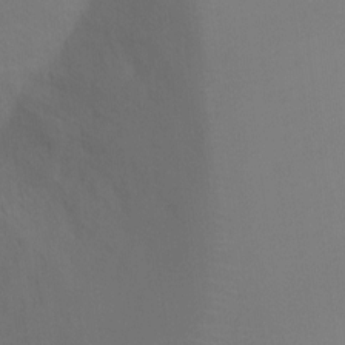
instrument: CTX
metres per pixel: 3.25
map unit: Ht
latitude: -5.2565
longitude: -24.9891
